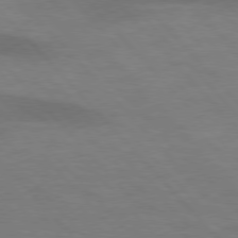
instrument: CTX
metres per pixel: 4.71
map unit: lApd
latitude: 76.5356
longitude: -59.1970
